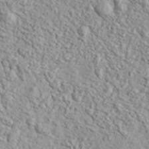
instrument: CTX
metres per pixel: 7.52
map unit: eHh
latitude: 37.3671
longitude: -81.5938
